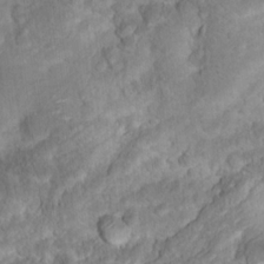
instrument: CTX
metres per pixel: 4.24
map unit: Hto
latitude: 17.3482
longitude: -40.1766
